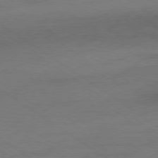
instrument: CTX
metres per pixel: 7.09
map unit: Ap
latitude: -79.2565
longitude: -53.2348
